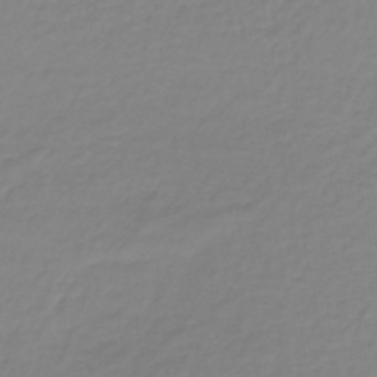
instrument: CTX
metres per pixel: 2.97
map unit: lHb
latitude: -37.0297
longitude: 61.8989
